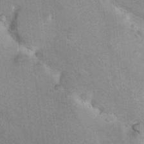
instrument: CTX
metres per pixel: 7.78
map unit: Hto
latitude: 7.4048
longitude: -30.5168
